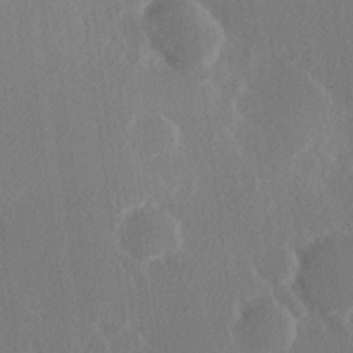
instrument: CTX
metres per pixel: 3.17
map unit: Hve
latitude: 19.4804
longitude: 149.6722
